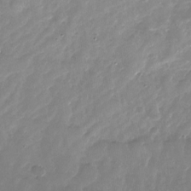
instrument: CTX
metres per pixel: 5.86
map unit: Nhu
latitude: -27.3698
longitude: -60.8758
